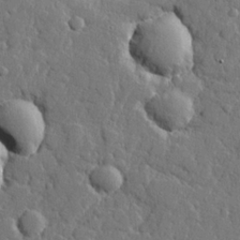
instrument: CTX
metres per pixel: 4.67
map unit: lHvf
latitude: 23.1403
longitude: 143.2753
